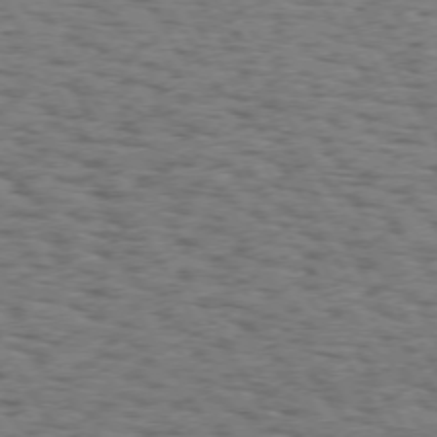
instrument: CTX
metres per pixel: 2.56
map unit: Hpe
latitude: 73.1404
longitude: -142.8758
